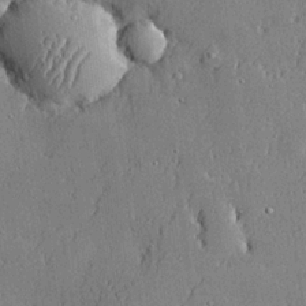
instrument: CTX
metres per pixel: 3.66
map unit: lHvf
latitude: 21.1592
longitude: 144.0472
